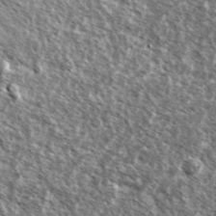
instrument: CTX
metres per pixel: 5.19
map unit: Ave
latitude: 37.2726
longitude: -112.2711
